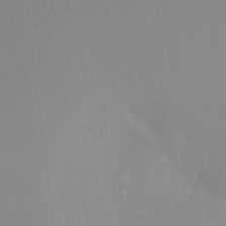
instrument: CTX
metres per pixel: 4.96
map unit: Ht
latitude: -12.4062
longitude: -47.5183
